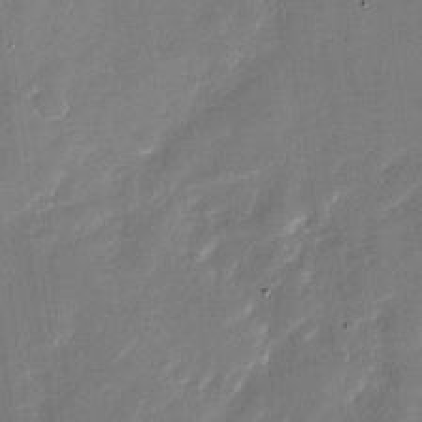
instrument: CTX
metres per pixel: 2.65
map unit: Nhu
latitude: -28.9164
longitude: -75.2159
